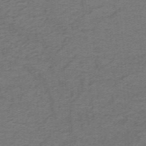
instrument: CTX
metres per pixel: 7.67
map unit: lHb
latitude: -41.8422
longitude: 54.3684
